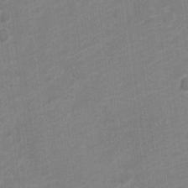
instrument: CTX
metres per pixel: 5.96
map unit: Nve
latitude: -18.7463
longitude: 108.2550
